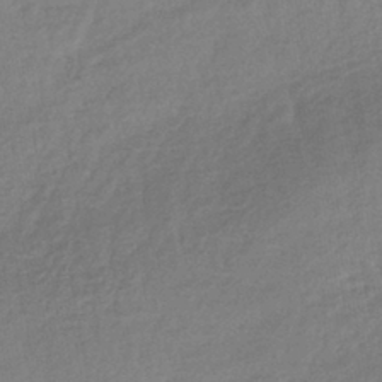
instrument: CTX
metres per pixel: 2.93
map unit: lHb
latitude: -40.8030
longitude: 69.4454
